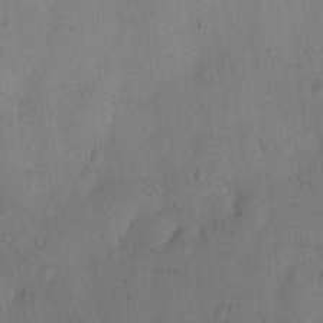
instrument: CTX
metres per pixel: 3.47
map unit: eHh
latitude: 12.5168
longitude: -62.6302
